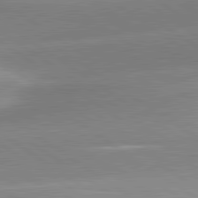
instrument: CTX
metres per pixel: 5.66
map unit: lApd
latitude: 81.4237
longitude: -157.9339
